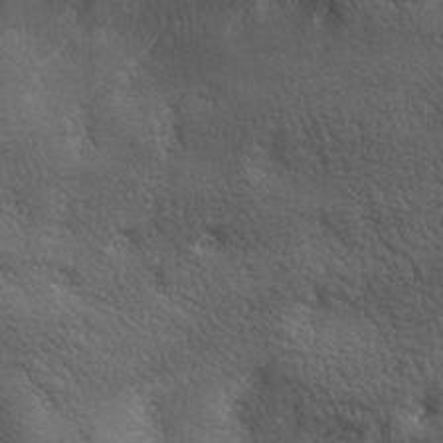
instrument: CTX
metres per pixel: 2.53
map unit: lAa
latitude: -6.5951
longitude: -121.7261
